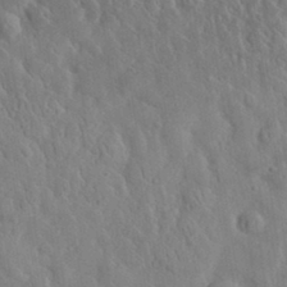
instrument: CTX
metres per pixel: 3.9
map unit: eHh
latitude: 32.2523
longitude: -74.3467
